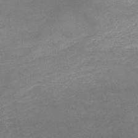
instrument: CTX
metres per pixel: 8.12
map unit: HNb
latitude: -52.1983
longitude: -41.5749
